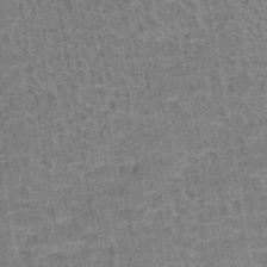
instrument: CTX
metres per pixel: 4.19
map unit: lHb
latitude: -40.8030
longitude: 57.6533
